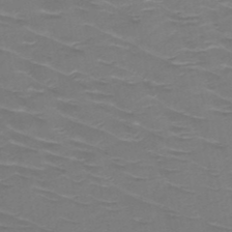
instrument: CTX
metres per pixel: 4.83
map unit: HNb
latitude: -50.3684
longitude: -46.9892
